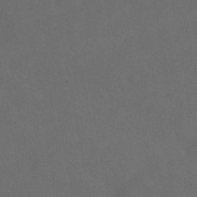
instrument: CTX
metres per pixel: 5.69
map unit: HNhu
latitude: -39.4455
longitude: 97.2187
